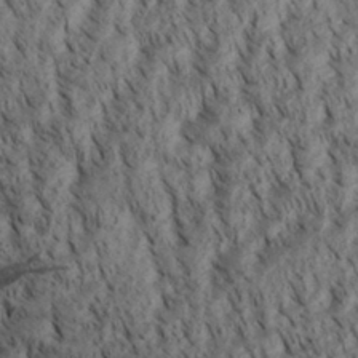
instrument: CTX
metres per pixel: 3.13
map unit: Aa
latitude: 30.4979
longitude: -138.2711
